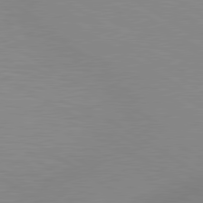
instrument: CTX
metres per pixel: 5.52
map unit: lApd
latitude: 80.1767
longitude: 130.9919
